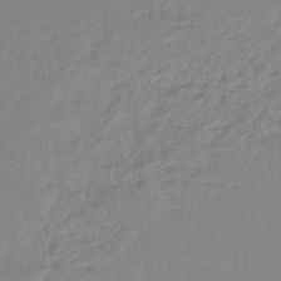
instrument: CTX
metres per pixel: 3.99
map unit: lHb
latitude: -44.8408
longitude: 78.2361
